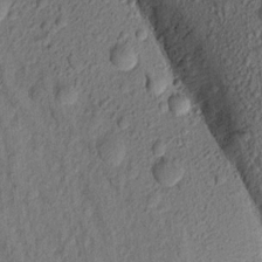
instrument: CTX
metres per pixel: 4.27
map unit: Aa
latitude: 16.8380
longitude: -146.2901
